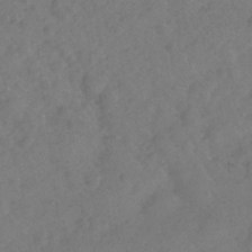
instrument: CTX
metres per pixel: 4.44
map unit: Hto
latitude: -2.9541
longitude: -34.0444
